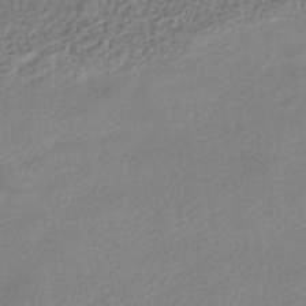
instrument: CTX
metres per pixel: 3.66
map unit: HNhu
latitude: -41.1431
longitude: 95.2565
